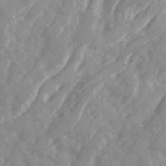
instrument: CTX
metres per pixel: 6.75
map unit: Ave
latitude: 21.6883
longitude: -131.9528
